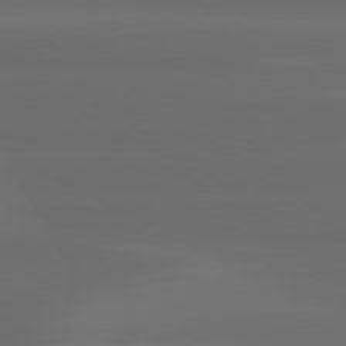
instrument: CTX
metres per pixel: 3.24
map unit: lApd
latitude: 80.4412
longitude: -136.2334
